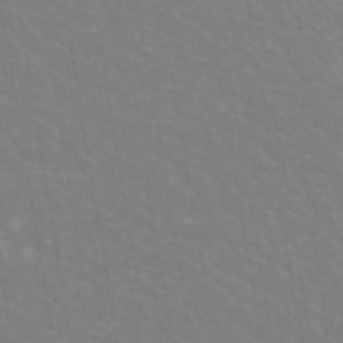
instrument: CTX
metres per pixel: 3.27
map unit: ANa
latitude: 44.1389
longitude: 27.9178
